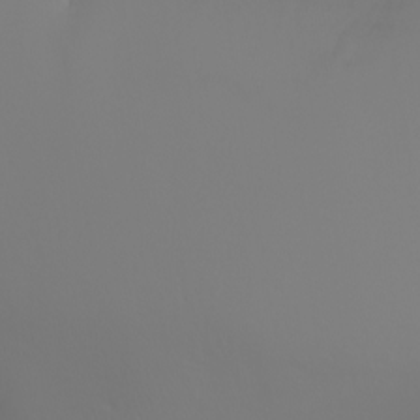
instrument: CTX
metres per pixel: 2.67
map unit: Nhu
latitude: -7.0486
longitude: -79.4427
